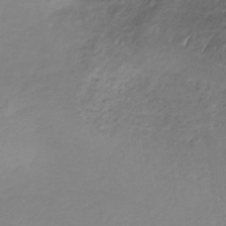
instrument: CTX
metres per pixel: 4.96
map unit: HNb
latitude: -32.5196
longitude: 60.9731
